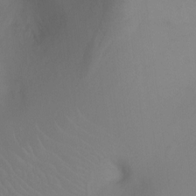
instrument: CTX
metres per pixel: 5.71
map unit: Ht
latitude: 0.3278
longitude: -36.1011
